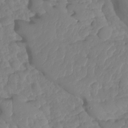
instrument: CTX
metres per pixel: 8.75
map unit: HNhu
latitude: -25.1998
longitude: 50.4251
